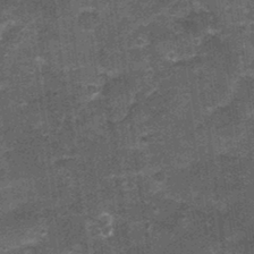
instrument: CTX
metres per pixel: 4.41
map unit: Nhu
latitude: 2.9324
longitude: -17.1214
